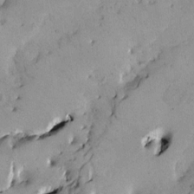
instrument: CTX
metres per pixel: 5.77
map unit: HNhu
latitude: 6.6490
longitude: 14.4440
